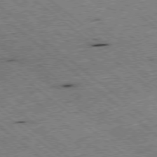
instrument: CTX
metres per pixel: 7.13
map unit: Ap
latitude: -78.6896
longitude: -51.3292
